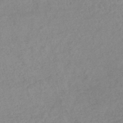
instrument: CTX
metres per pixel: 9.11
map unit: lHb
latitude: -42.0283
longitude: 73.4832
